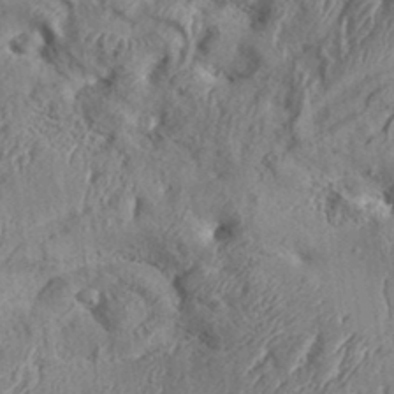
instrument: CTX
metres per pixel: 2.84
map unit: Aa
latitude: 34.4601
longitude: -135.8205
